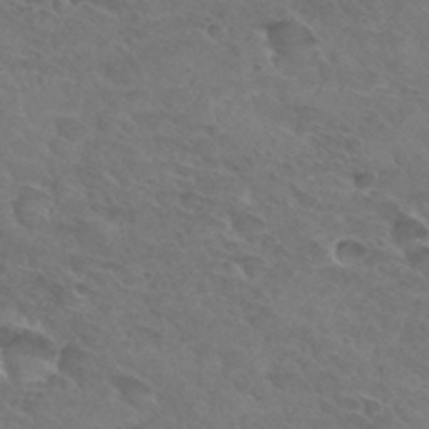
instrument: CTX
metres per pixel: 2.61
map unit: Hto
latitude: 32.1200
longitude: -45.7827
